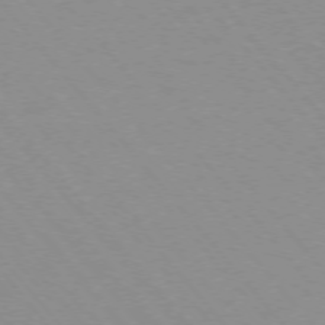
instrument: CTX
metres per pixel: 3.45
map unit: Ap
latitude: -75.5777
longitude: -63.8584
